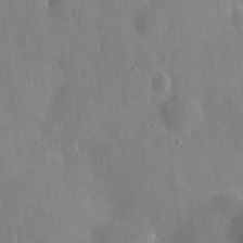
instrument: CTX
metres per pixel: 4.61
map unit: HNhu
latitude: 6.3278
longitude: -4.6490
